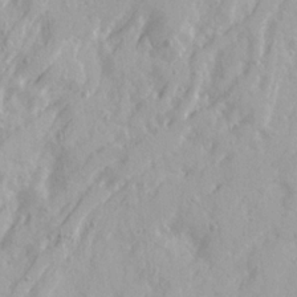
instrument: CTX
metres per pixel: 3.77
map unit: Ave
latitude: 21.4427
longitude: -130.9325
